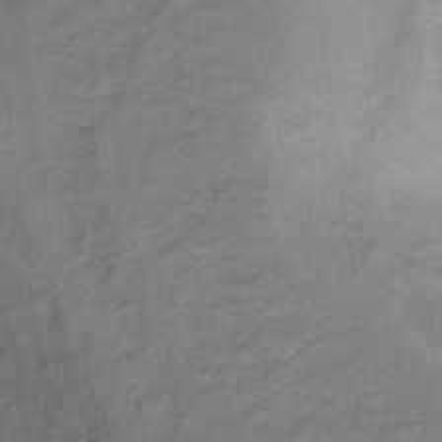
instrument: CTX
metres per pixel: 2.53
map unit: Ht
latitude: 10.1578
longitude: -40.3278
